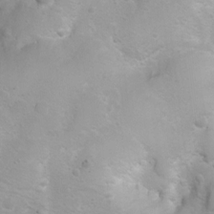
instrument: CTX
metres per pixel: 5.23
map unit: Ht
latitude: 3.6505
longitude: -26.7246
